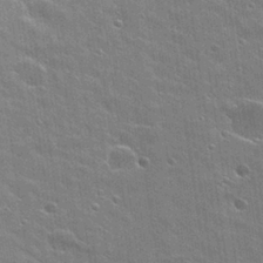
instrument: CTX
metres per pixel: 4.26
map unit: Hto
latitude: 26.5168
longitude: -43.4049
